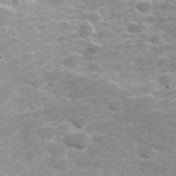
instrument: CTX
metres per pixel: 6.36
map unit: Hve
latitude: 32.0633
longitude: 151.9178
